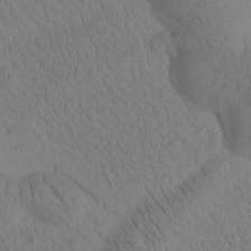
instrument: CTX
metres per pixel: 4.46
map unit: Htu
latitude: -2.7652
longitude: 172.8597
